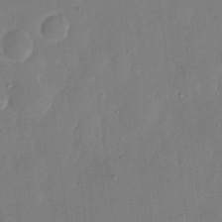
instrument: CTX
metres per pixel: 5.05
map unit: eHh
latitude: 6.7246
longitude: -68.7246
